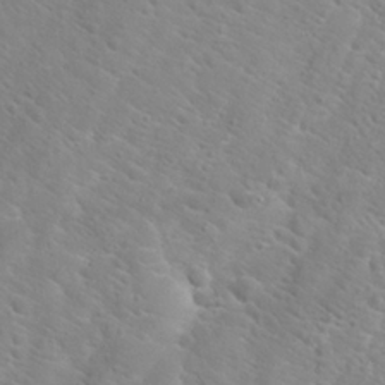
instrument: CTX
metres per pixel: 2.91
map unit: Hto
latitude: 22.6868
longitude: -45.2348
